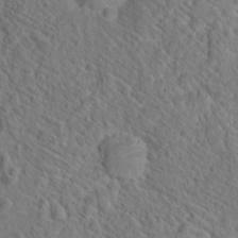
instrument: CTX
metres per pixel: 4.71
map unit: Hto
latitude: 19.5560
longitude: -38.4790
